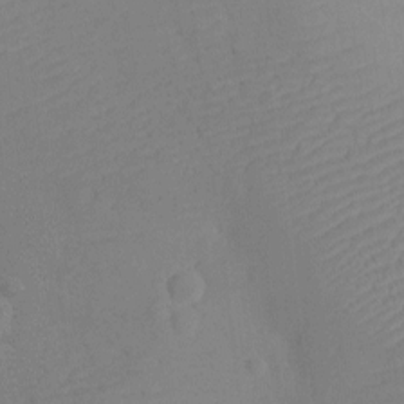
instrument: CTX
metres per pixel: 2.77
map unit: Ht
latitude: -12.1228
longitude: -24.0822
